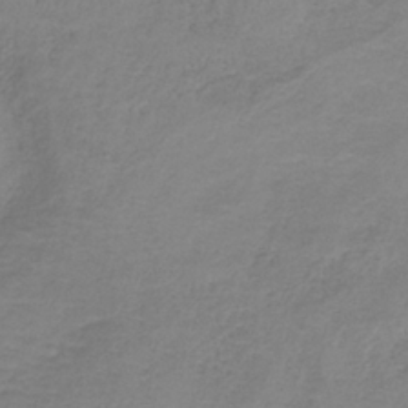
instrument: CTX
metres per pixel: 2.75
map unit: HNb
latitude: -34.7085
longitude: 53.4643
